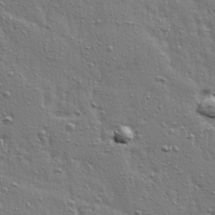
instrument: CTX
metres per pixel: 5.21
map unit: Ave
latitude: 16.1011
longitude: -104.7247
